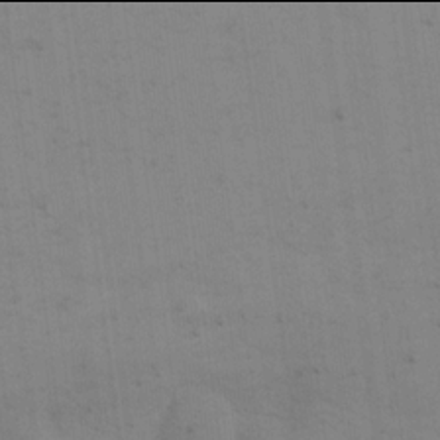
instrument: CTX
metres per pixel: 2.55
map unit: eHh
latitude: 17.9906
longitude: -67.2159
